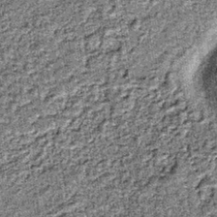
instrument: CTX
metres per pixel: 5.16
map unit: lHb
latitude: -37.1998
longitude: 64.5196
